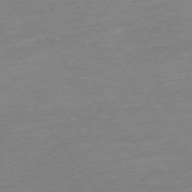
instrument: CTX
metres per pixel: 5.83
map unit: Ap
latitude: -74.9164
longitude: -83.9528
